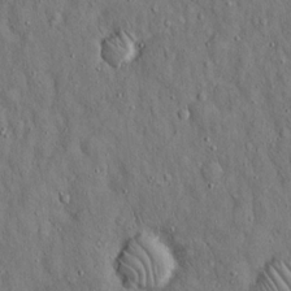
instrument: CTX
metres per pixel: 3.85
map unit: Hto
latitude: 15.0270
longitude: -58.4412
